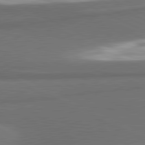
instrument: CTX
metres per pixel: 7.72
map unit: lApd
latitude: 81.4993
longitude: 175.6721
